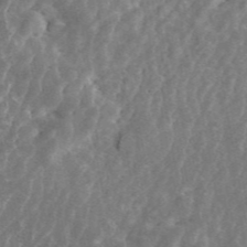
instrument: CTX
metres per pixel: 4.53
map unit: ANa
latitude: 45.3481
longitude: 29.9367
